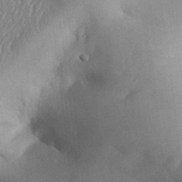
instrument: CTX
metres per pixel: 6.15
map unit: Aa
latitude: 32.5546
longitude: -142.0822
